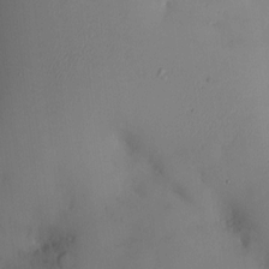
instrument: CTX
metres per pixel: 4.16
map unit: HNhu
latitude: 4.1956
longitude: -4.9892
